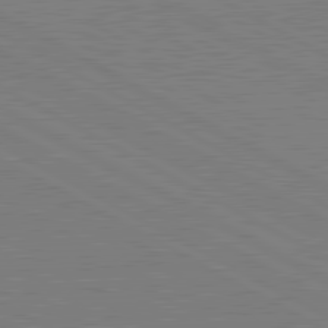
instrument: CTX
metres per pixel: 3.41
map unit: lApd
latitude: 81.1403
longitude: 151.9745
